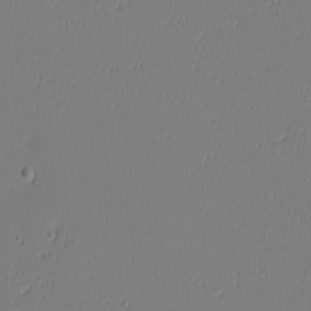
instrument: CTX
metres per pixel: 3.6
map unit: eHh
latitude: -6.6329
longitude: -80.8191
